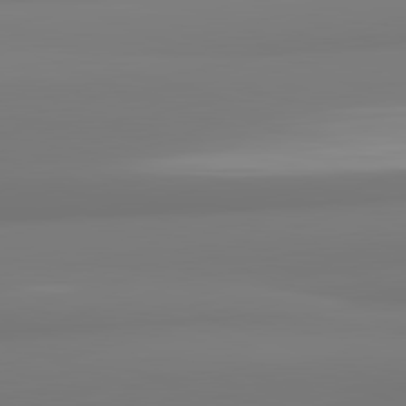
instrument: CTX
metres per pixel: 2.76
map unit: lApd
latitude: 82.3845
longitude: 174.9541
